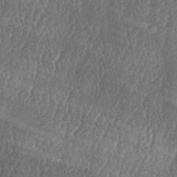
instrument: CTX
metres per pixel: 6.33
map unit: lAa
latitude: -5.8422
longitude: -129.4426
